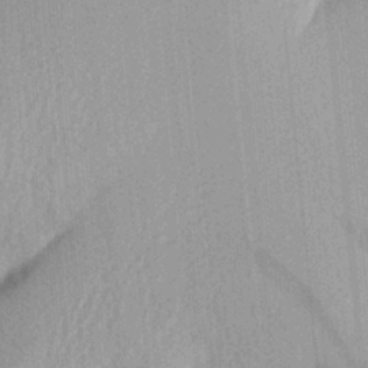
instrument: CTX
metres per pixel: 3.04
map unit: Aa
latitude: 21.2159
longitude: -144.2333
